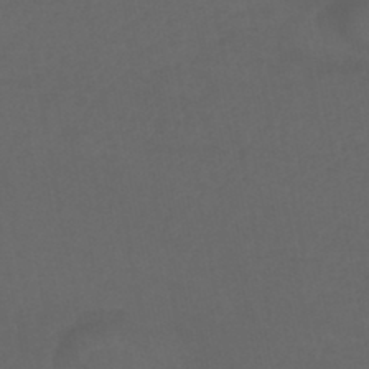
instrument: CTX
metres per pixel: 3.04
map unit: HNhu
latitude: -46.2739
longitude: 92.9353
